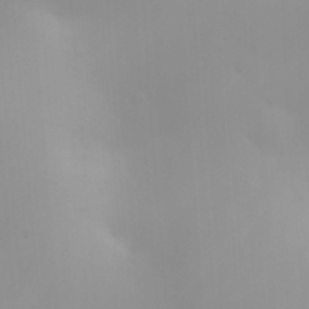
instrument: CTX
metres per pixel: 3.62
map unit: HNhu
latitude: 6.8380
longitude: 13.7667
